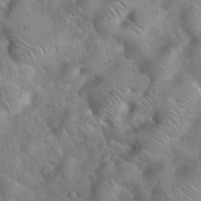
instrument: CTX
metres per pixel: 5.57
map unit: eHh
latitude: 37.9528
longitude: -64.8947
